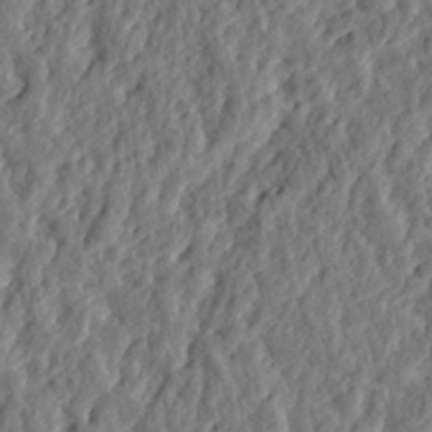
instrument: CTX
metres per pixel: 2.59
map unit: eHh
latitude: 28.7624
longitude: -76.2711
